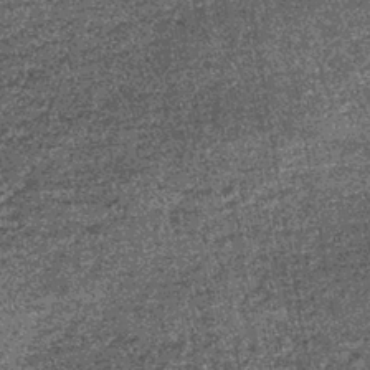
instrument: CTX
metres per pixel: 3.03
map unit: lHb
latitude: -39.8611
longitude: 67.3510
